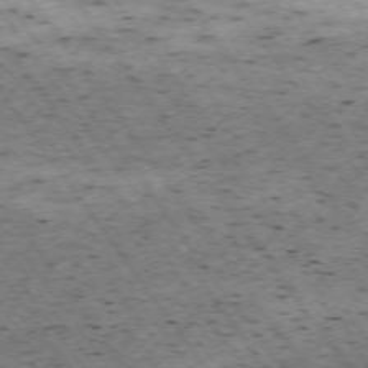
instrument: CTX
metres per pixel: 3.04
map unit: Hpe
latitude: -74.3118
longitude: 4.2361
